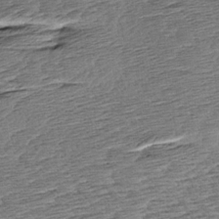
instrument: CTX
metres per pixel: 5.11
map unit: Aa
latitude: 8.4412
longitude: -134.1955
